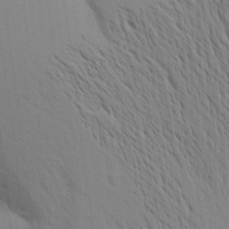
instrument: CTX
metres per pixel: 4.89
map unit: Aa
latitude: 16.7624
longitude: -147.4994
